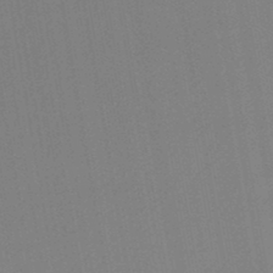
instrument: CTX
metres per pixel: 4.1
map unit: lHb
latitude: -45.1998
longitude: 72.9541
